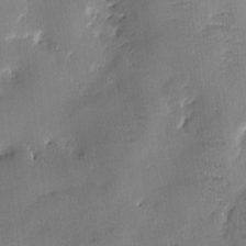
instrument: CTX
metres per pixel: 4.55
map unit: Htu
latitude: -2.3306
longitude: 175.9367
